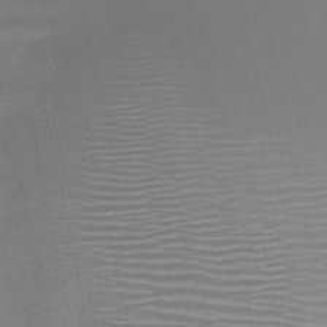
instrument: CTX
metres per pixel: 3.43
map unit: HNb
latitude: -51.3321
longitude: -47.4805
